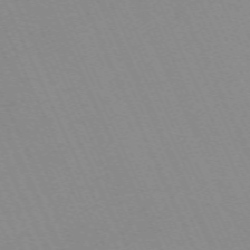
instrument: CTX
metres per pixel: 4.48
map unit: Nhu
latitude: -67.7289
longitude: 39.5021
